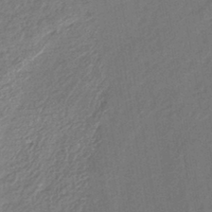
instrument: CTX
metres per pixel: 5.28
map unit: lHb
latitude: -43.6343
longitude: 68.0850
